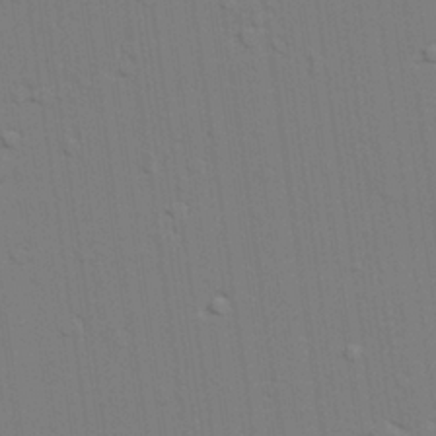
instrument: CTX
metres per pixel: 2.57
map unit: lAvf
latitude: 27.1592
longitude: -108.7435
